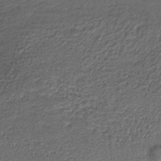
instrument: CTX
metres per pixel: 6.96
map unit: lHb
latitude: -35.2565
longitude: 66.2361
